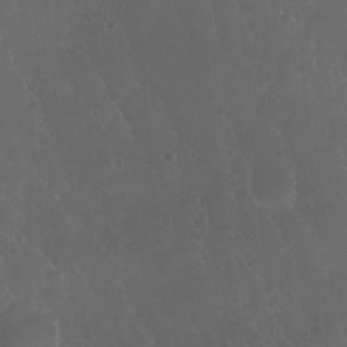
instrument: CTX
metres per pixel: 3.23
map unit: Nhu
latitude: 24.1577
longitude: -63.5182
